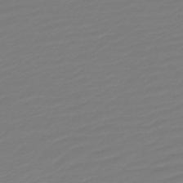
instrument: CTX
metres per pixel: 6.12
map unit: lHb
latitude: -46.3873
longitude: 59.4454
